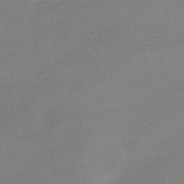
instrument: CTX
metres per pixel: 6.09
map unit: HNhu
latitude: -41.4076
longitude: 95.8422
